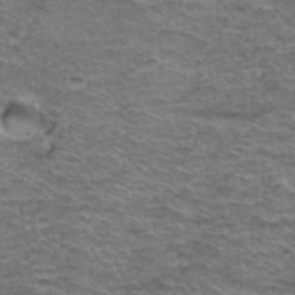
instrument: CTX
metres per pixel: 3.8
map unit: Hto
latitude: 37.9150
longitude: -43.7261
